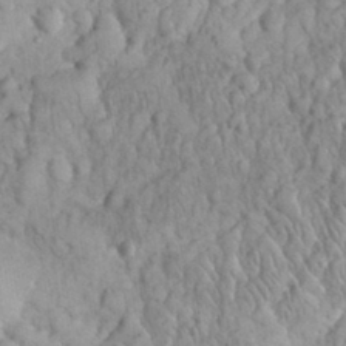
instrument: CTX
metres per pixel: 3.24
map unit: eHh
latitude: 32.6302
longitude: -65.1781
